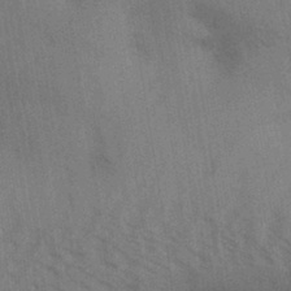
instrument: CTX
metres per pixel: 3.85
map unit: Aa
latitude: 31.1970
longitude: -139.4993
